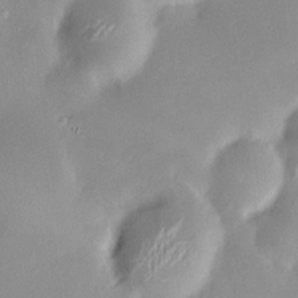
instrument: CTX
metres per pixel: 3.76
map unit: HNhu
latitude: 5.9717
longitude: 7.8989
